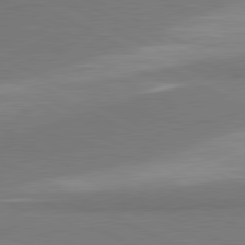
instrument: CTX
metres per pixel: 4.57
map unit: lApd
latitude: 81.1403
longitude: 157.9556
